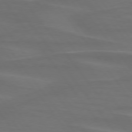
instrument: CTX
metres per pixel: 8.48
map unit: lApd
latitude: 74.9892
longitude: -79.7261
